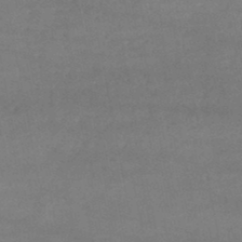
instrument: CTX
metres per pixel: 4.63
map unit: lHb
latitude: -46.3495
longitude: 62.2361
